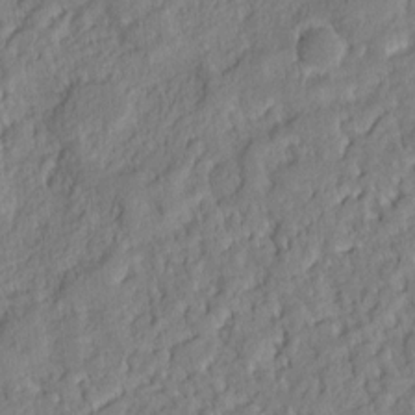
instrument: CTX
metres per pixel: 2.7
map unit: eHh
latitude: 6.9325
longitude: -76.1389
